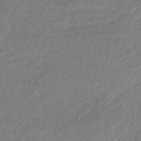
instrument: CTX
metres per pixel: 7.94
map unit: lHb
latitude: -40.1039
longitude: 73.2943
